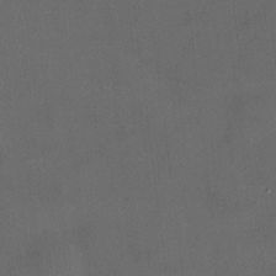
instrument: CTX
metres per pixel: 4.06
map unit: HNhu
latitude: 10.2712
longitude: 9.9556
